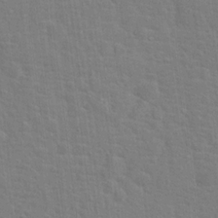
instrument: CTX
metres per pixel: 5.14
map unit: Hto
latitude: 16.9136
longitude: -41.1214
